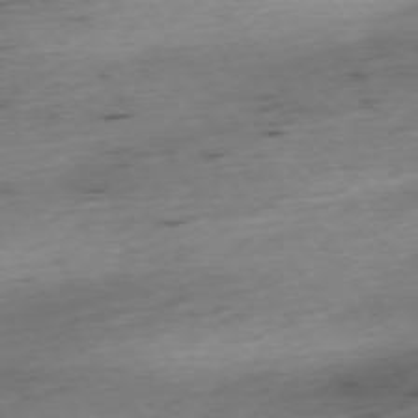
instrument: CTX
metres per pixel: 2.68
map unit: Ap
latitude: -74.3118
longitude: -73.3293
